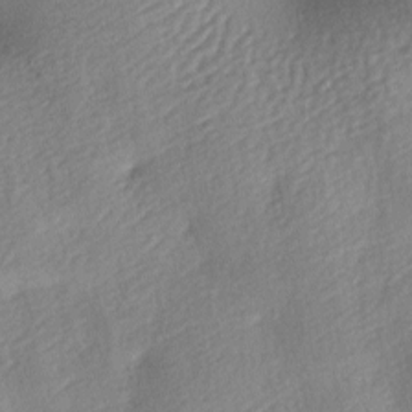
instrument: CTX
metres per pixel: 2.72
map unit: lAa
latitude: -8.6140
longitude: -127.8961
